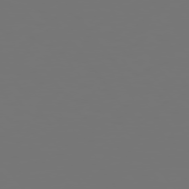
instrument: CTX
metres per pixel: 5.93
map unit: Hpe
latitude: 75.2537
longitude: -124.0255
